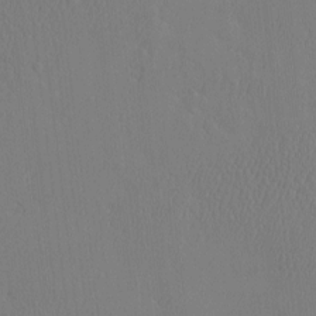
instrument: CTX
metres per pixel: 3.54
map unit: eHh
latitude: -3.1620
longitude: 18.1039
